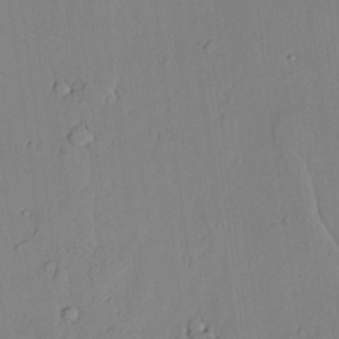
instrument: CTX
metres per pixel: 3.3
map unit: lAvf
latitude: 24.4790
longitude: -110.9514
